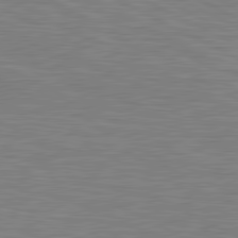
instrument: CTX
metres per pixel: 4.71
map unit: lApd
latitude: 81.1970
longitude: -168.8380
